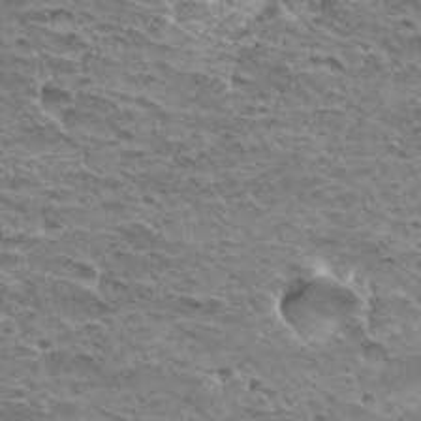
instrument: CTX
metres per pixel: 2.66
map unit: Hto
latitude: 32.4601
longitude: -40.1010
